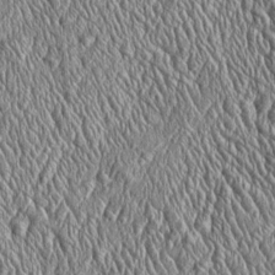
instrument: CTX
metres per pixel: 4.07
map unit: Htu
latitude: -4.1605
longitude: 158.0661
